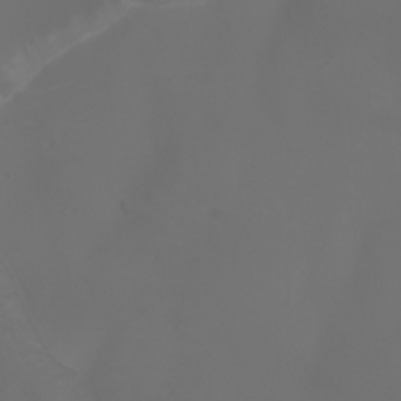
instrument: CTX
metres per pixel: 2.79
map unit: Aa
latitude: -6.7463
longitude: -72.5357
